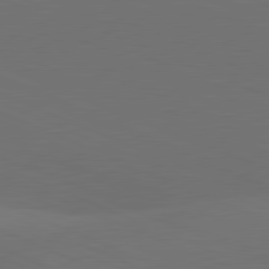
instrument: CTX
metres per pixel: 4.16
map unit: lApd
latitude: 81.6694
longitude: 136.3117
